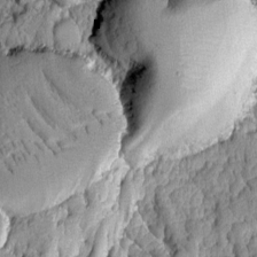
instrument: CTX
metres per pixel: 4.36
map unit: Ave
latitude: -8.7652
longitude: -116.5357
